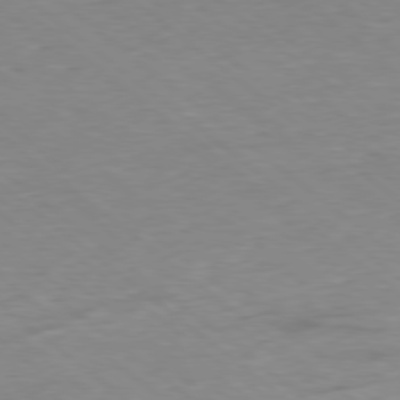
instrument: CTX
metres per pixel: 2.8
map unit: Hpe
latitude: -78.7463
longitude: -23.3859
